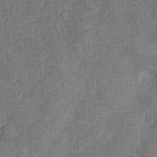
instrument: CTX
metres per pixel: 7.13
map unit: Nhu
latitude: 5.8961
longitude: -23.2537
